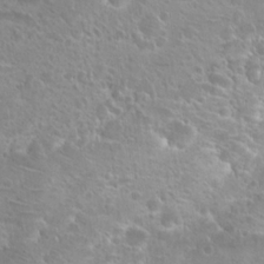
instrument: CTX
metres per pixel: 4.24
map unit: Hto
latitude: 20.6113
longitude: -40.9135
